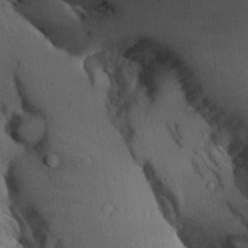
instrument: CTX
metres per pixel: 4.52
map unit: Aa
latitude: 26.9892
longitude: -134.5357
